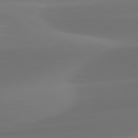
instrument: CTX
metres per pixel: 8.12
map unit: lApd
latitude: 81.9150
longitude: -161.6694
